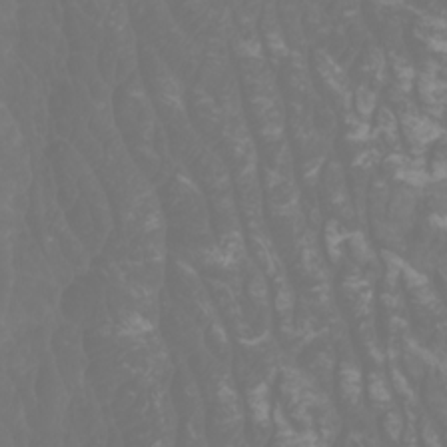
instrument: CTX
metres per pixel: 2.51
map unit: Htu
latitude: -1.0487
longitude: -76.9702
